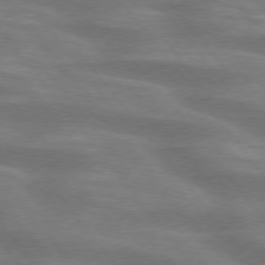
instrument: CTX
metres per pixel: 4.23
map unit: lApd
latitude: 75.0458
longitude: -58.5546
